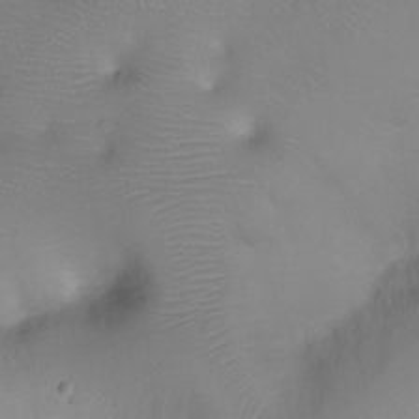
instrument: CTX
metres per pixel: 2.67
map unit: Ht
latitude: -8.2550
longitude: -23.9717
